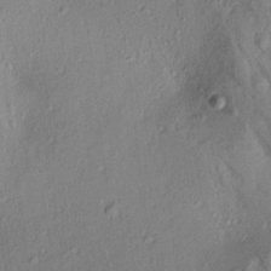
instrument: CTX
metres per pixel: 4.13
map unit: Aa
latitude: 17.8961
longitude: -146.6113
